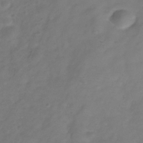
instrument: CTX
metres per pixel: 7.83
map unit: Hve
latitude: -32.8408
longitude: 91.8423
